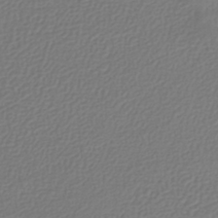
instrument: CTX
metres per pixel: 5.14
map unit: lHb
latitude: -42.5006
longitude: 64.6519
